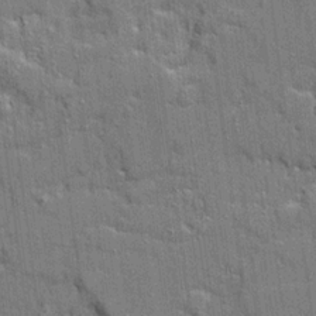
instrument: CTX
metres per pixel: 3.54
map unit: Ave
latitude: 20.5168
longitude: -128.7813
